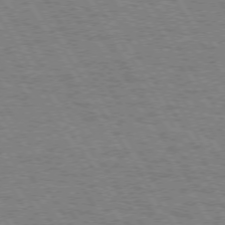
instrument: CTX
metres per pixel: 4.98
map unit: Hpe
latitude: 73.3860
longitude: -129.0836
